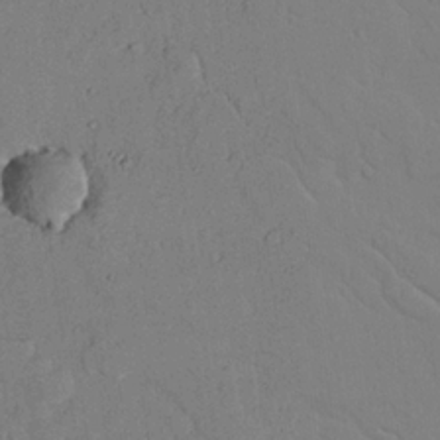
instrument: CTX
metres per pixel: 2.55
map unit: lAvf
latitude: 24.1199
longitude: -109.8961
